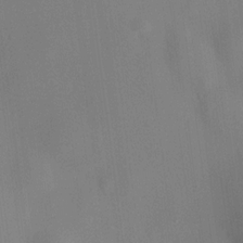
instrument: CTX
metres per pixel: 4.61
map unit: HNhu
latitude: 14.0255
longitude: 13.5399
